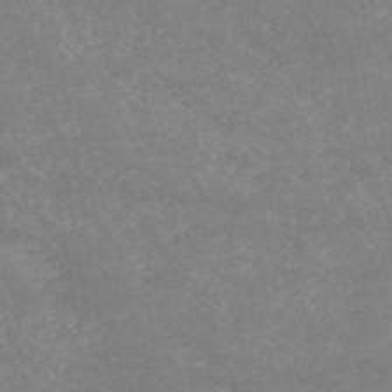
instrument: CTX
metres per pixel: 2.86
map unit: HNb
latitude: -54.0661
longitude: -34.9135
